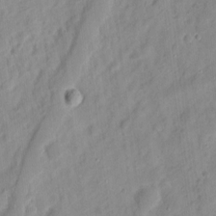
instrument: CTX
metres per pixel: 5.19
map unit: eHh
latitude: 8.4601
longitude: -74.5735
